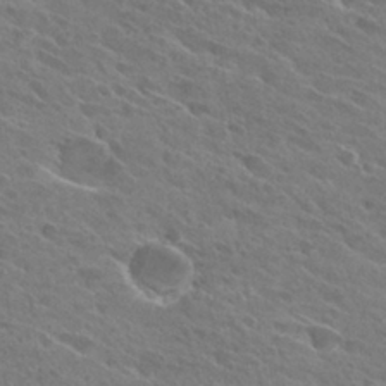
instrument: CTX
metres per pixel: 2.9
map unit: Hto
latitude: 26.4223
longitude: -41.3859
